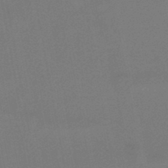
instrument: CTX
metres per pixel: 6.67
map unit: lHb
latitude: -46.6896
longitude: 73.8233
